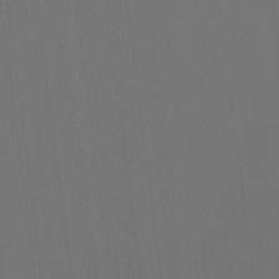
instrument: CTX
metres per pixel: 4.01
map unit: Ht
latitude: -10.6519
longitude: -38.6490
